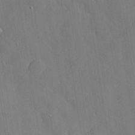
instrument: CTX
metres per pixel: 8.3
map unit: lHvf
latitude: 33.5749
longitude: -91.3671
